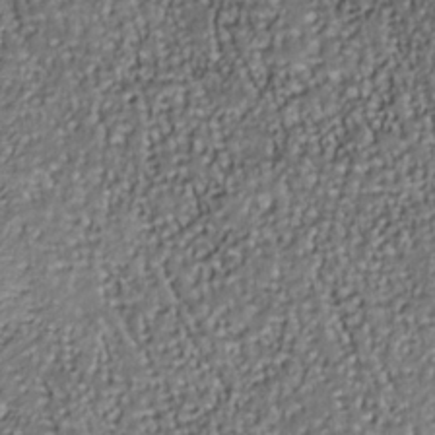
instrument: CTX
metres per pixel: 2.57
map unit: Nhu
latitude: -37.8044
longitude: -81.4993
